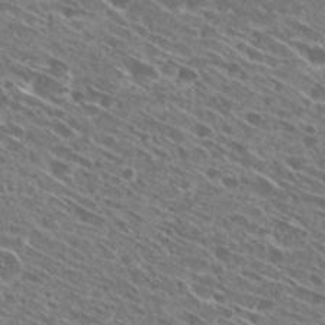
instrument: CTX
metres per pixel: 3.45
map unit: Hto
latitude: 28.4034
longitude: -44.8947
